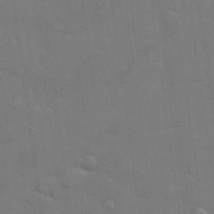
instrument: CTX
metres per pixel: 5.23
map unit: lHvf
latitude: 22.6490
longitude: 142.1983
